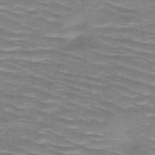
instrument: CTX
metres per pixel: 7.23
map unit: HNb
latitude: -47.2187
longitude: -48.1389
